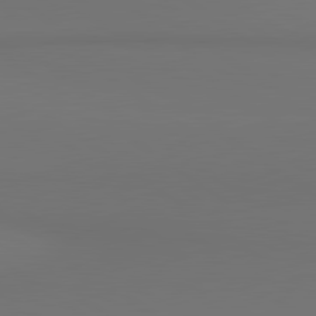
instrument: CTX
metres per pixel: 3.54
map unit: lApd
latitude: 81.0647
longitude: 153.3131
